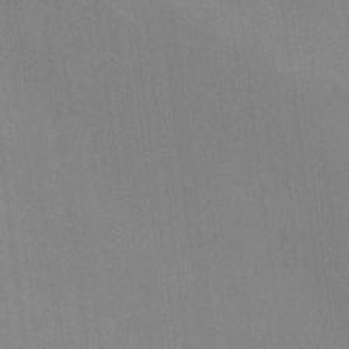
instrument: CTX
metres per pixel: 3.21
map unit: eHh
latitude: -8.7274
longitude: -68.1766
